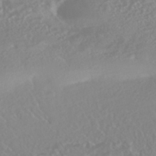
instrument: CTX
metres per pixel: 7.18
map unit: HNhu
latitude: -44.5385
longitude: 103.6344
